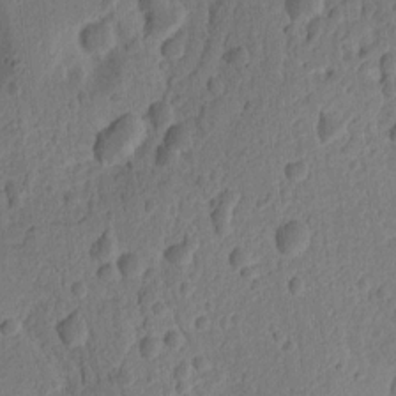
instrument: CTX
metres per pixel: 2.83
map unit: Ht
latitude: 10.5168
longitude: -74.8569
